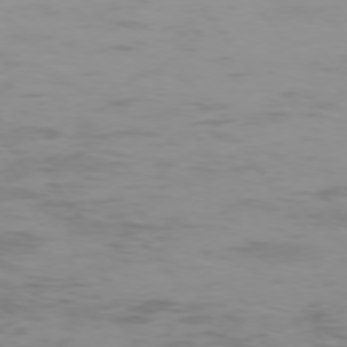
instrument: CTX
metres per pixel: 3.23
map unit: Hpe
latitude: -75.3510
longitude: -20.6113
